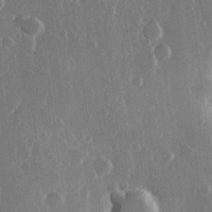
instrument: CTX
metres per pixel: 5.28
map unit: Hve
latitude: 22.6679
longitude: 148.2362
